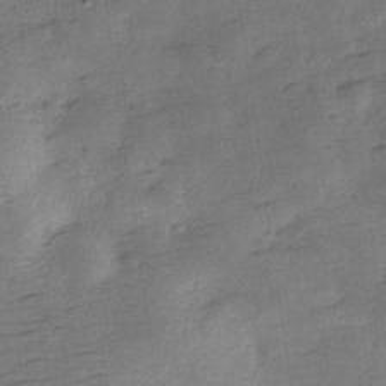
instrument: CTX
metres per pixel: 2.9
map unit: Hve
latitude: -27.7855
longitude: 92.2362
